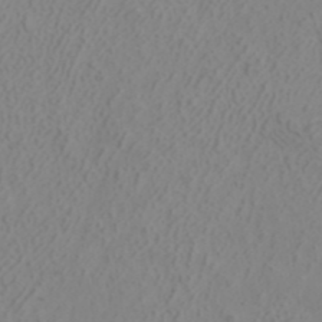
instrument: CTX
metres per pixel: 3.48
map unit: ANa
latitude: 40.4412
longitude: 22.6708
